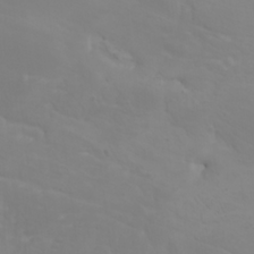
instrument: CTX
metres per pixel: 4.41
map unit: HNhu
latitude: 6.4601
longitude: 14.2173
